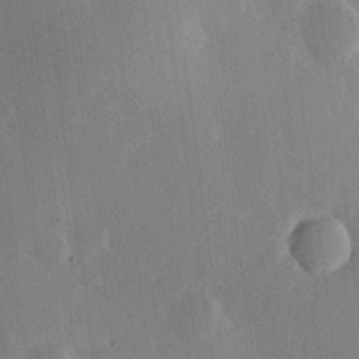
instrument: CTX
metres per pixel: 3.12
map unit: Hve
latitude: 19.6316
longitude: 149.5022
